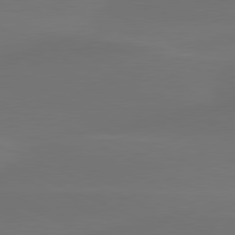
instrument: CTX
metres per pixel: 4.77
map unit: lApd
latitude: 80.3656
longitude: -83.5371
